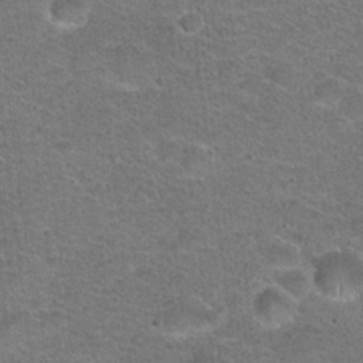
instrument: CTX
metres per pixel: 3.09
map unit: Hto
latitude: 23.1781
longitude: -49.4993
